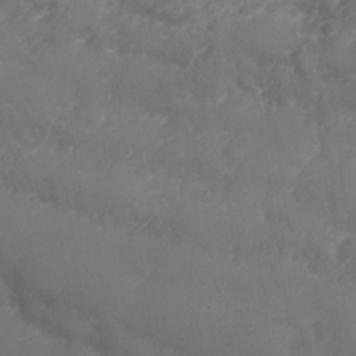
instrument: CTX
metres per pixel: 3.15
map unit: Nhu
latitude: 25.8961
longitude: -63.5371
